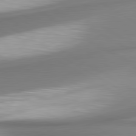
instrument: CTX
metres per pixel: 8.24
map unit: lApd
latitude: 80.6679
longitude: 179.1998
